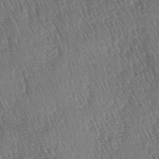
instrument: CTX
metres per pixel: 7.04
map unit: lAa
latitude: -3.5777
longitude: -122.7246
